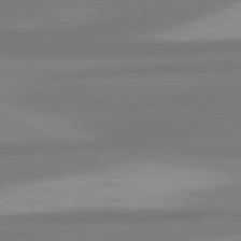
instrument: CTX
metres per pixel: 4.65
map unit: lApd
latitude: 80.4979
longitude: 174.3873
